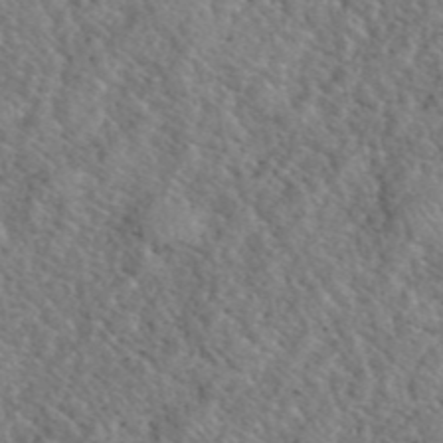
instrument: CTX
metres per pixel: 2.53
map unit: eHh
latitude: 40.6679
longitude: -57.2348
